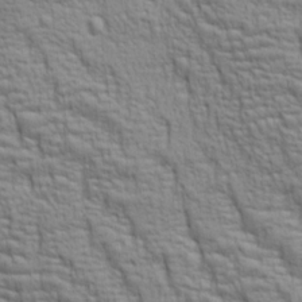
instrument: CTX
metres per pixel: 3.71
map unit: lAa
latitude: 7.0647
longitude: -115.7827
